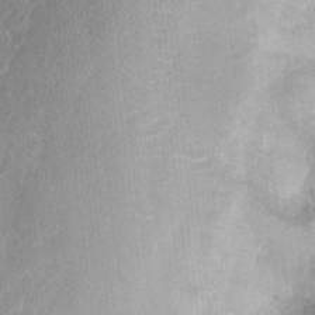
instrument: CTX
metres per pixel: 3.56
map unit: Nhu
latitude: 1.7638
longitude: -14.6113
